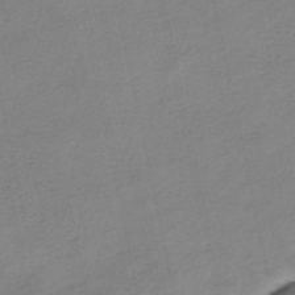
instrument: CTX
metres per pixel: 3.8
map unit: HNhu
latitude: -40.0283
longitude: 102.8975
